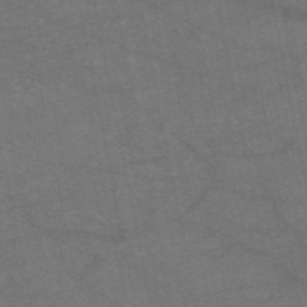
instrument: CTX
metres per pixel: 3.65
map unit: HNb
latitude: -55.3321
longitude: -39.8583
